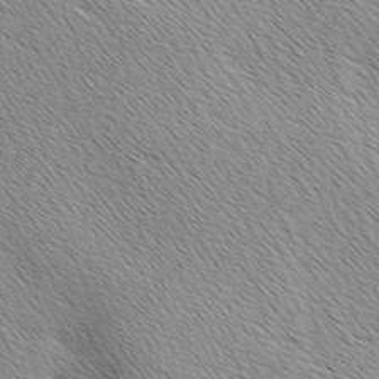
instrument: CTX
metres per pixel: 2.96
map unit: Ave
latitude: 9.8583
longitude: -107.3671
